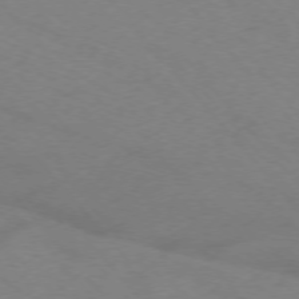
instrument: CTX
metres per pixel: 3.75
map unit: Ap
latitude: -76.0472
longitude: -70.2711
